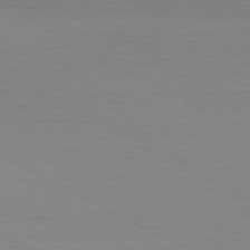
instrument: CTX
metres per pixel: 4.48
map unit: Hpe
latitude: -80.9731
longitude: 13.0109
